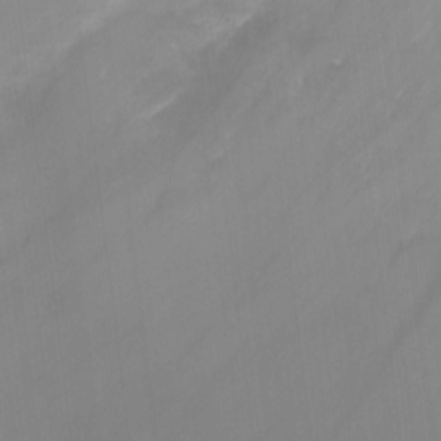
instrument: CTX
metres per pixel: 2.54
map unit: Ht
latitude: -2.8596
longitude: -28.1955
